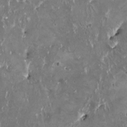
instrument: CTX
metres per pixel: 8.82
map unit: HNhu
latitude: 0.6112
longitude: 5.7288
